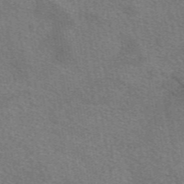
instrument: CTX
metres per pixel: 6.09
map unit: eAb
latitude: 49.4993
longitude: 114.8975
